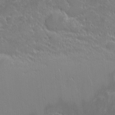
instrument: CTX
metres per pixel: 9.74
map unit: eHh
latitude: -1.9556
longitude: -86.1200
